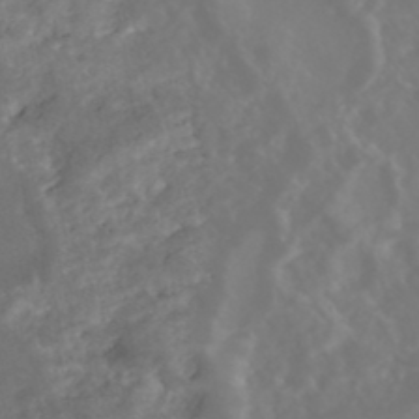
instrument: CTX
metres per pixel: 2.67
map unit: Nhe
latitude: -48.7275
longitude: -172.8569
